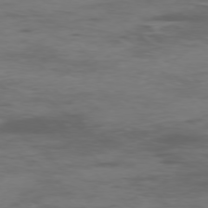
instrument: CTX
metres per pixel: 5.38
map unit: Ap
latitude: -76.2362
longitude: -68.6302
